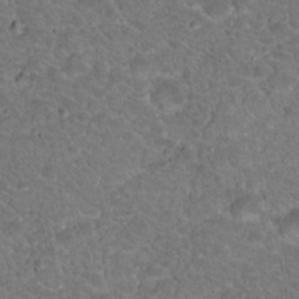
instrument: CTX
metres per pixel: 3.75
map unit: Hto
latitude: 19.1025
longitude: -34.0822
